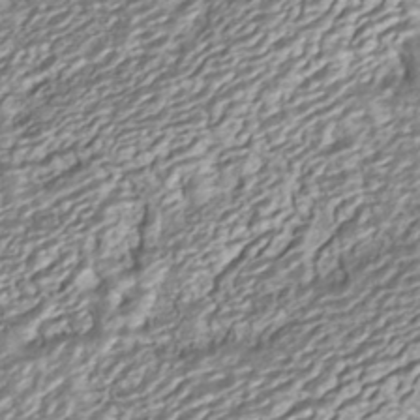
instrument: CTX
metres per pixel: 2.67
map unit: ANa
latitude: -40.8408
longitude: 105.2565
